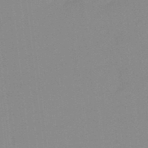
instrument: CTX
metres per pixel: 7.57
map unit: lHb
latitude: -48.4440
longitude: 81.3510
